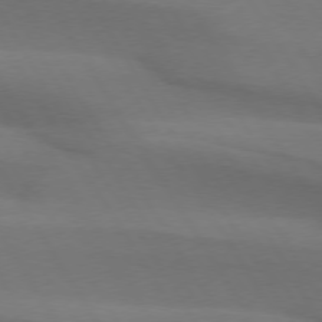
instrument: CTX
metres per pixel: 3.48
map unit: lApd
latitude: 74.4223
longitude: -65.9906
